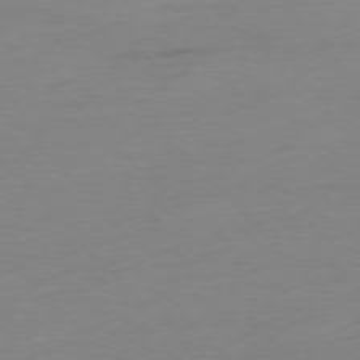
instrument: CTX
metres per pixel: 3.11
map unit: Hpe
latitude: -76.9542
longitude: -14.4790
